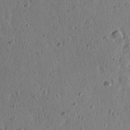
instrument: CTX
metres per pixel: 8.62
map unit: Ave
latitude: 15.8773
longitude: -105.2726
